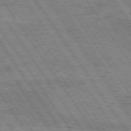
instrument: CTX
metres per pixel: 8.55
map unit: Hpe
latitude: 74.2900
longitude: -150.8380
